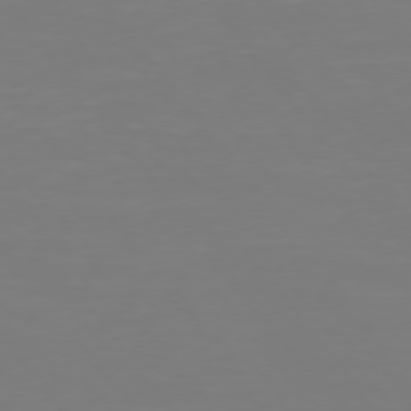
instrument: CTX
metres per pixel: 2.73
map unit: Hpe
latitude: 75.0081
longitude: -123.8583
